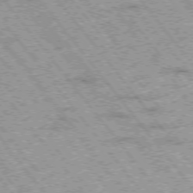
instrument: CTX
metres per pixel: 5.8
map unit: Hpe
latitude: -76.0661
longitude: -20.9325
